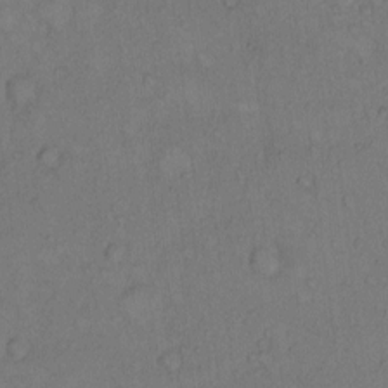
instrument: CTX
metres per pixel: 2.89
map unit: Hto
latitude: 10.8002
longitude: -58.9514
